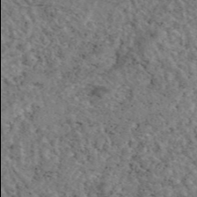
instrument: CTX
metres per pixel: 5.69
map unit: eAb
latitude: 45.4426
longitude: 114.0094
